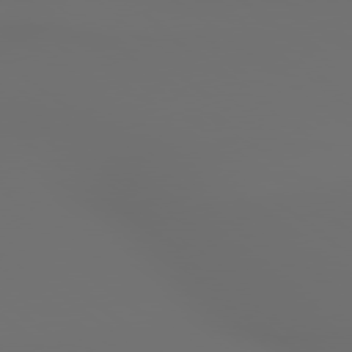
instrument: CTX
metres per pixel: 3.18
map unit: lApd
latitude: 79.2537
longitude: 177.2943
